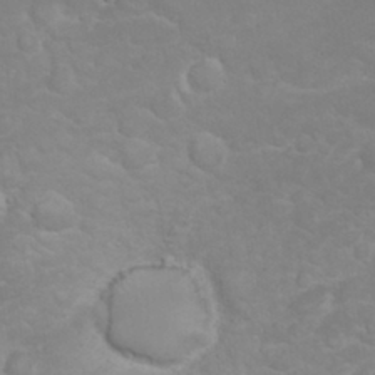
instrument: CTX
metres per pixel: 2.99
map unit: eHh
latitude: 32.3089
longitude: -61.9906
